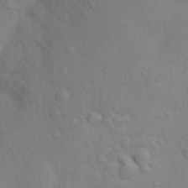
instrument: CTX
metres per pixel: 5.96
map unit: Nhu
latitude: 13.9717
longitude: -30.3468
